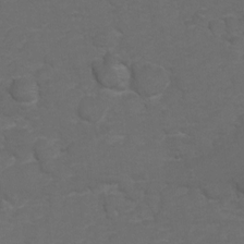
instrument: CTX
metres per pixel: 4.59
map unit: Hto
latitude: 5.3671
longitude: -30.8947
